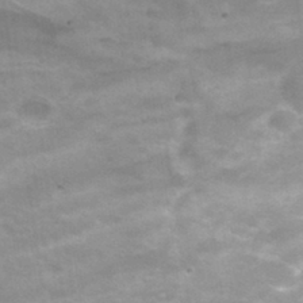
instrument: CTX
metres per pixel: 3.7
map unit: Hto
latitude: 33.0081
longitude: -43.7261
